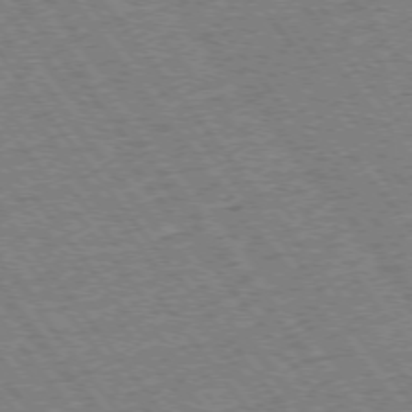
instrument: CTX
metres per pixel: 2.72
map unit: Ap
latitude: -75.3888
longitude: -87.6127
